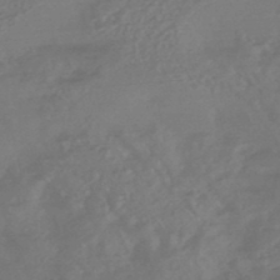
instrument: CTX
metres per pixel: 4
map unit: HNhu
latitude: -46.1605
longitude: 91.6911
